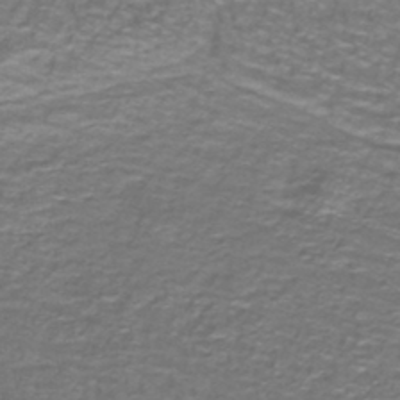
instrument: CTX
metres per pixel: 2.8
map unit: lHb
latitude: -42.7085
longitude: 55.5588
